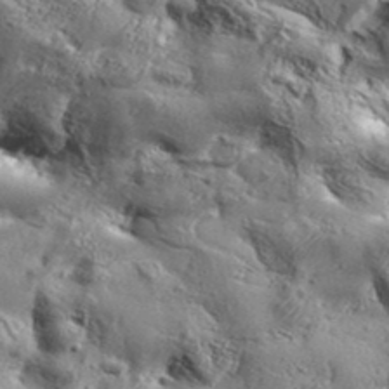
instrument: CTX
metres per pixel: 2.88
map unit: Aa
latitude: 34.2522
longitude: -135.0836
